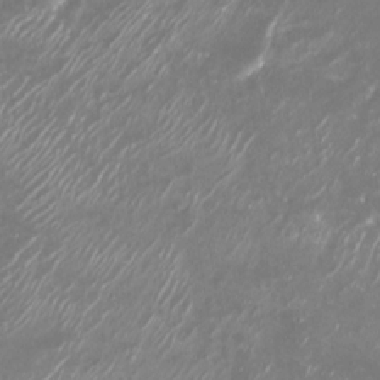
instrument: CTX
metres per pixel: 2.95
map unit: Nhu
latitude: -29.5966
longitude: -70.2522
